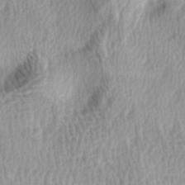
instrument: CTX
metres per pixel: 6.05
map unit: lAa
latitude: -4.7274
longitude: -121.5749
